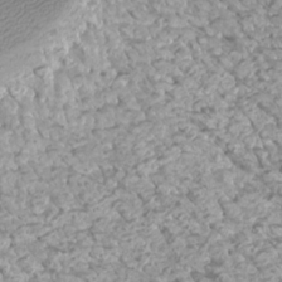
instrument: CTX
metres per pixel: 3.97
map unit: Htu
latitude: 3.3481
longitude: -21.5182
